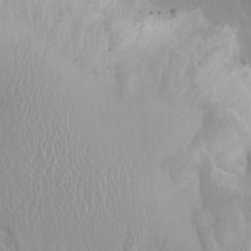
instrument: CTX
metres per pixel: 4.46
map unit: HNhu
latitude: 3.4237
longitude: 7.8800
